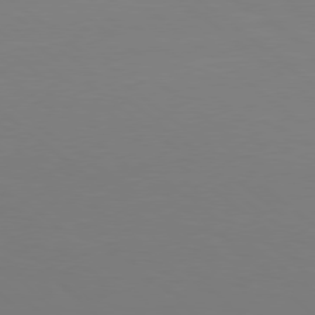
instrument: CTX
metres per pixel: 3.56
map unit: Hpe
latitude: 78.2523
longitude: -173.2725
